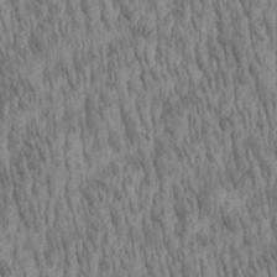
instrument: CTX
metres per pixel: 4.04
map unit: Aa
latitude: 29.1592
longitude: -138.1200
